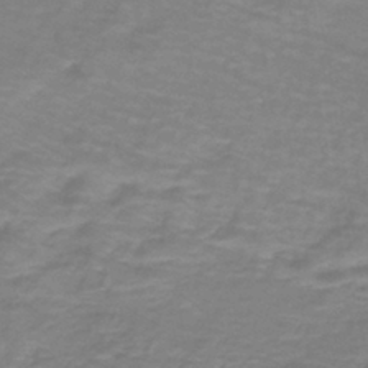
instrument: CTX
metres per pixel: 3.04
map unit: lHb
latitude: -41.9556
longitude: 56.1228
